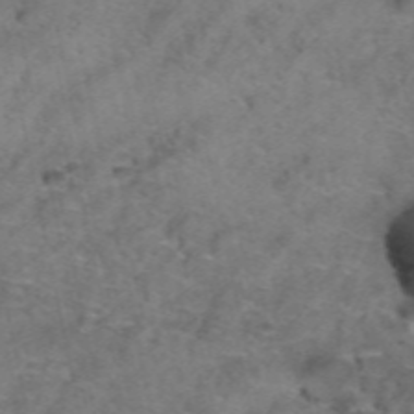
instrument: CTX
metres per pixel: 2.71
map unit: Hto
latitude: 39.3104
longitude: -41.5371
